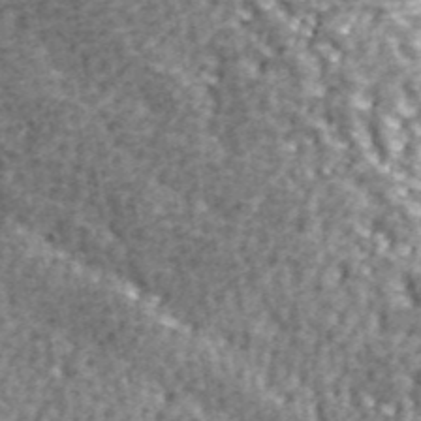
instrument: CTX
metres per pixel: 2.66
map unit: ANa
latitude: 44.0255
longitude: -85.5182
